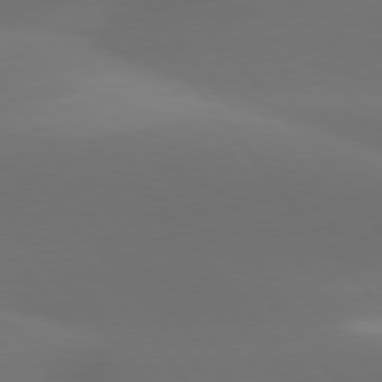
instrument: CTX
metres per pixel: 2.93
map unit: lApd
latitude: 77.9528
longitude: -52.9136
